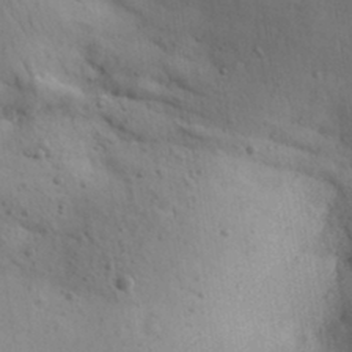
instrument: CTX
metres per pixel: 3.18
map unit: Aa
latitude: 30.8380
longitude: -146.9514
